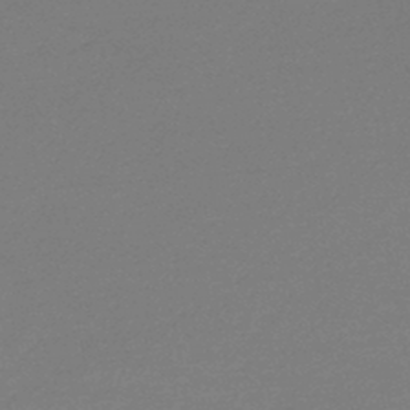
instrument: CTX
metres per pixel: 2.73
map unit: lHb
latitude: -45.5777
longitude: 63.0297
